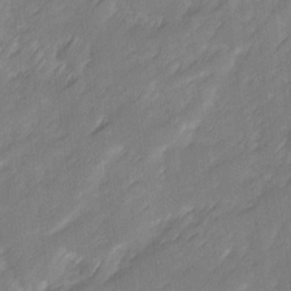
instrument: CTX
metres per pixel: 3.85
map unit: Ave
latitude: 16.4601
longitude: -136.0633
